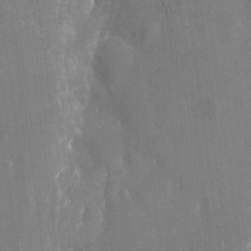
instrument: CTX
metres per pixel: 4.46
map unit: Nhu
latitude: -22.7086
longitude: -72.7813
